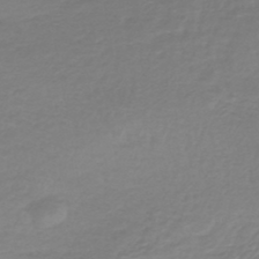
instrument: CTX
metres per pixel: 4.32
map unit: lHb
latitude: -44.8219
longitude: 65.8612
